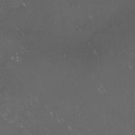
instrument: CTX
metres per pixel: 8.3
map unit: lHvf
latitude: -14.0850
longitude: -103.3481
